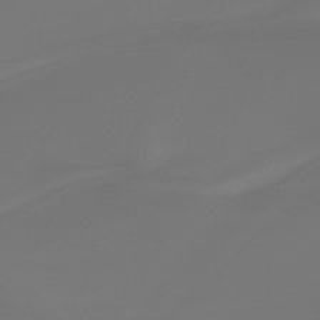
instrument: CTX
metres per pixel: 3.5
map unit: HNb
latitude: -45.1053
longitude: -44.3467
